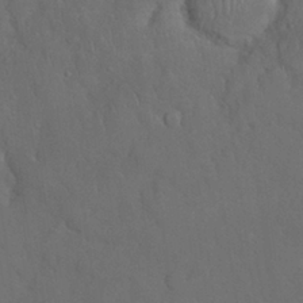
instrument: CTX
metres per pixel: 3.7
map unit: Nhu
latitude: 28.4601
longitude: -67.9150
